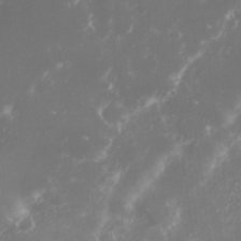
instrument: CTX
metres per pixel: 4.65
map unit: Nhu
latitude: 27.3860
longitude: -60.2333
